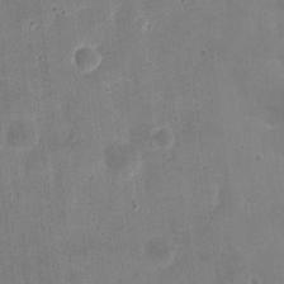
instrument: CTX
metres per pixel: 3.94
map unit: eHh
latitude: 8.4601
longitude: -72.9136
